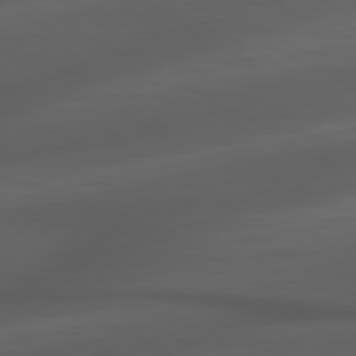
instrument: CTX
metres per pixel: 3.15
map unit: Hpe
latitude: 79.1026
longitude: -119.8205
